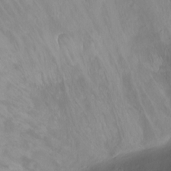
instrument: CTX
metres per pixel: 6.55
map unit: Ht
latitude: -7.5588
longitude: -27.4049
